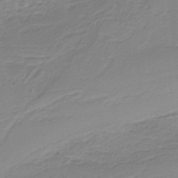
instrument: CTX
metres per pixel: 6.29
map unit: HNb
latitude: -36.4629
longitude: 55.5777
